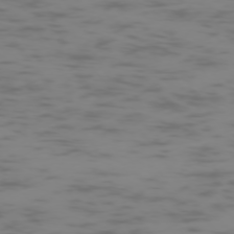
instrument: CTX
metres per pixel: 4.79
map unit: Ap
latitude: -75.3510
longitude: -67.8394
